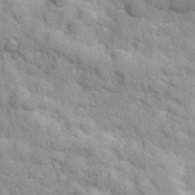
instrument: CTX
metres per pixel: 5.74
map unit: Hve
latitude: 31.7261
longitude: 151.2187
